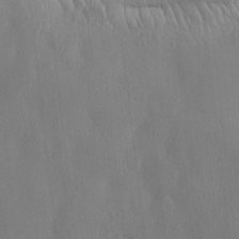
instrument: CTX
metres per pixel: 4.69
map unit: HNhu
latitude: 6.2145
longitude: -6.6301
